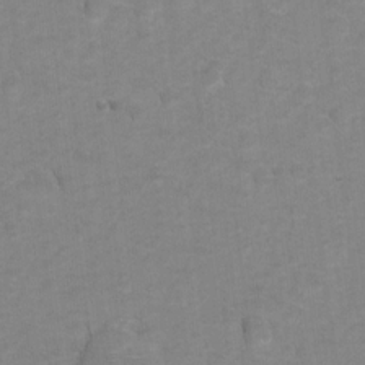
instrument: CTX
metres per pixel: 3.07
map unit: Hto
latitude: 5.4804
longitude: -32.2334
